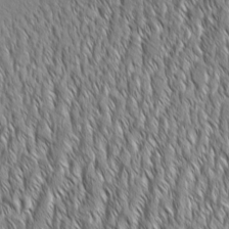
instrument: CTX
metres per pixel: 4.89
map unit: Aa
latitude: 8.0633
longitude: -132.1767
